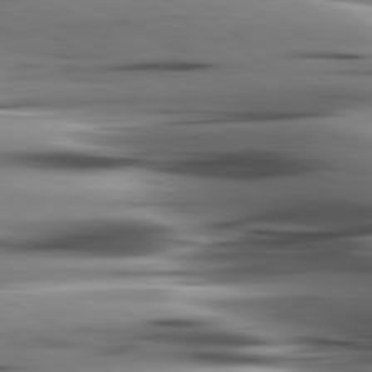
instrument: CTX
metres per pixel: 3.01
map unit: lApd
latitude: 80.4979
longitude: -123.3104
